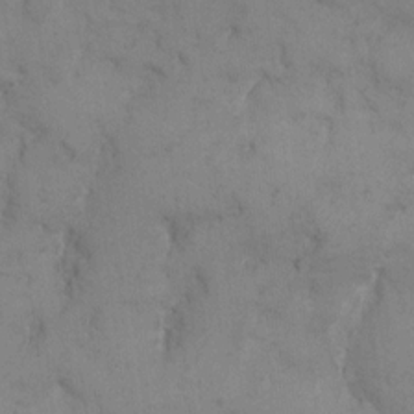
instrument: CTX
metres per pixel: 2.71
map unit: eHh
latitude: 10.4412
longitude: -63.1403
